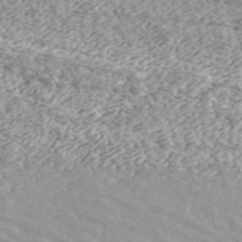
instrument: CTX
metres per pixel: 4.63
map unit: ANa
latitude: 44.3278
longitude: 46.5762
